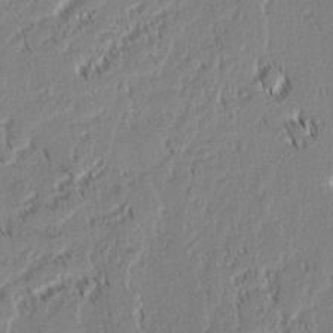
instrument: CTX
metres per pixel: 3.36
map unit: lAvf
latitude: 1.7449
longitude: -106.8002
